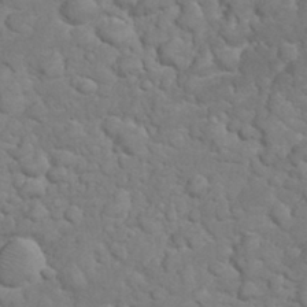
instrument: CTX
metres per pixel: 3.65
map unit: eHh
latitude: 32.3656
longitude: -62.4790
